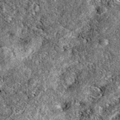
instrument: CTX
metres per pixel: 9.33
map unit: eAb
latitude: 38.7813
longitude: 111.8045
